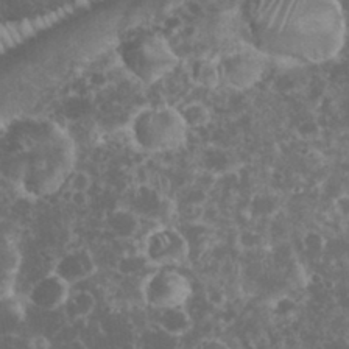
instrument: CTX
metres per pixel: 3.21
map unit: eHh
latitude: 33.8772
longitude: -61.8772
